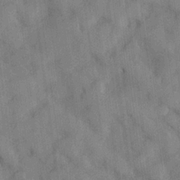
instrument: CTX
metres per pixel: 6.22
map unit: lHvf
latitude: 24.2144
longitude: 142.7274
